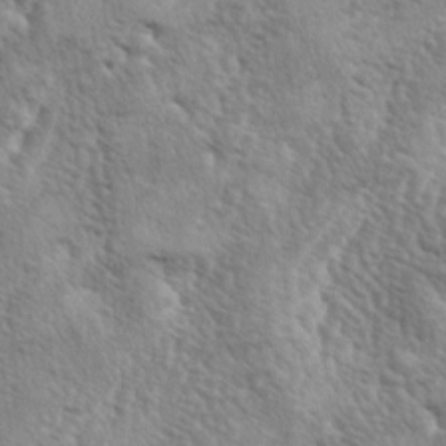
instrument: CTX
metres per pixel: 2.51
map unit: lAa
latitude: -5.1620
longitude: -125.6883
